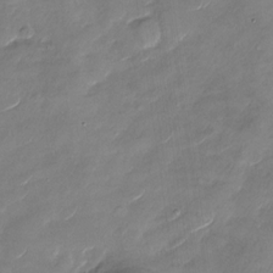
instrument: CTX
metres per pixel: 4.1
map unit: Nhu
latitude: -28.8219
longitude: -73.4994
